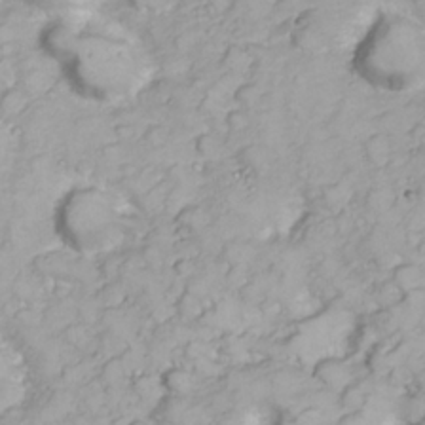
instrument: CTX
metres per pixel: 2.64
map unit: Nhu
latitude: 23.1781
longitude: -60.3656
